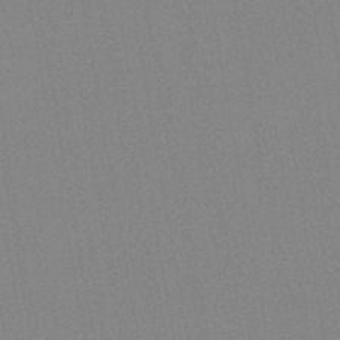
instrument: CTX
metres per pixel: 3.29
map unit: HNb
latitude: -44.7463
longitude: -40.2711
